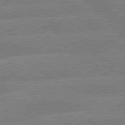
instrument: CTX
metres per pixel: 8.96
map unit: lApd
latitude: 79.4616
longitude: -133.2537
